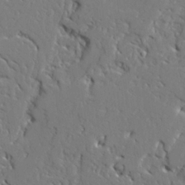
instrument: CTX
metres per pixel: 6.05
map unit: Ave
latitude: 23.5371
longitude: -129.8205
